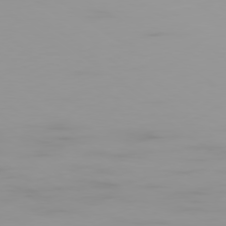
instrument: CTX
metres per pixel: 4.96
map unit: Ap
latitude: -79.3887
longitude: -95.4805
